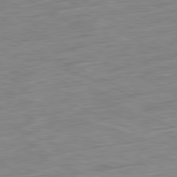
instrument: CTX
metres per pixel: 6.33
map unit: Ap
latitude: -81.5777
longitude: -74.8758
